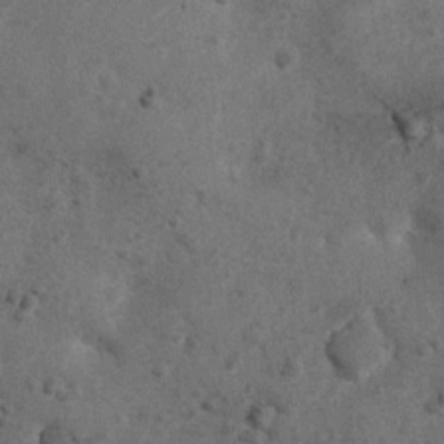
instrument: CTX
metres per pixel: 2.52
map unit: Nhu
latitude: 6.3089
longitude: -22.5546
